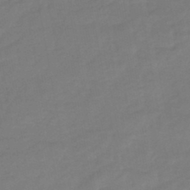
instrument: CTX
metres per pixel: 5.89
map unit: HNhu
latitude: -46.0661
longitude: 94.0283
